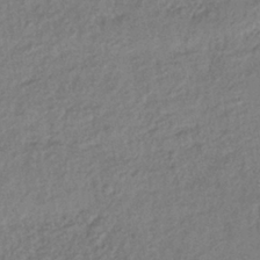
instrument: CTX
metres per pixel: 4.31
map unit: lHb
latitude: -38.4062
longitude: 68.4251
